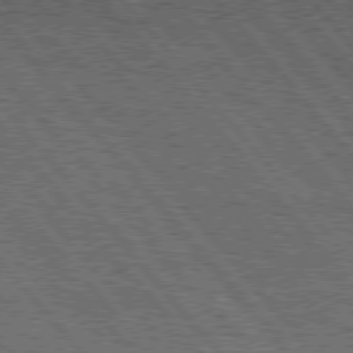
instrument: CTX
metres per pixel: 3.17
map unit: Hpe
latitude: 76.1389
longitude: -137.4049
